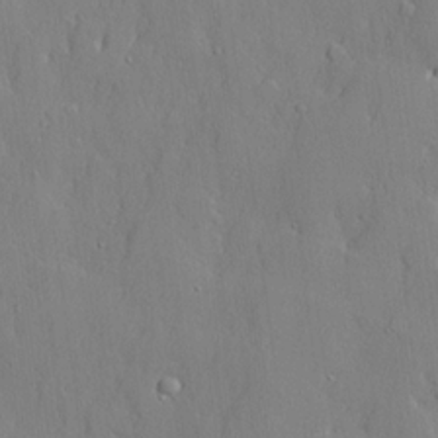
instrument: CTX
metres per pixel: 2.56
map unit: lHvf
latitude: 21.3293
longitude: 145.2376
